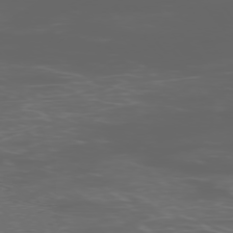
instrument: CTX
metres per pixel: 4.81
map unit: Hpe
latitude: -76.1228
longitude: -11.2537
